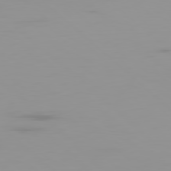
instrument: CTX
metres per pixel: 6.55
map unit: Ap
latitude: -79.2565
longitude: -69.6316
